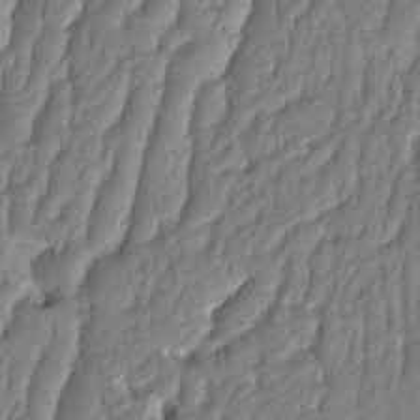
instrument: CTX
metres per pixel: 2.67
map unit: HNhu
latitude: -1.5022
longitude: 14.3307
